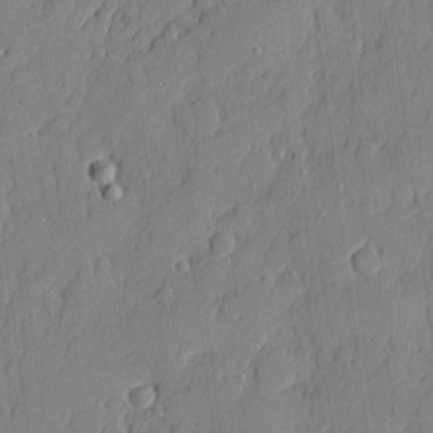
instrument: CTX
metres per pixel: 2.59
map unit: eHh
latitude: 5.4804
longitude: -76.1577
